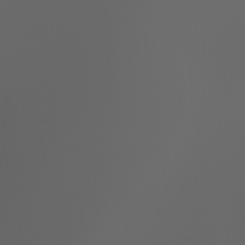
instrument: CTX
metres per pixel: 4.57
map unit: Nhu
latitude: -1.4077
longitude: -75.5560
